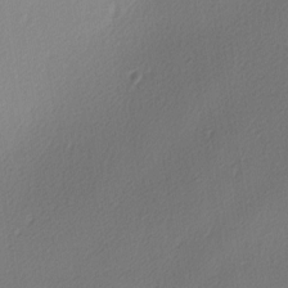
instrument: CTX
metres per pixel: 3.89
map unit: lAa
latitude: -5.9178
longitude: -123.4804
